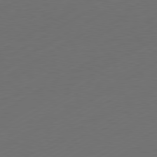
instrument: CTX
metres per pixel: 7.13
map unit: Hpe
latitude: -80.8975
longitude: 14.7464
